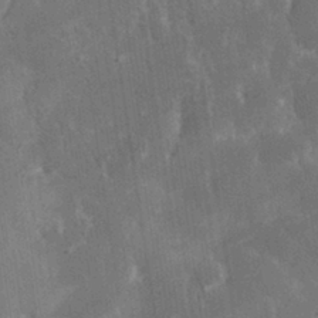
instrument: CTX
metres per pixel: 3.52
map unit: eHh
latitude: 30.8947
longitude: -79.6694
